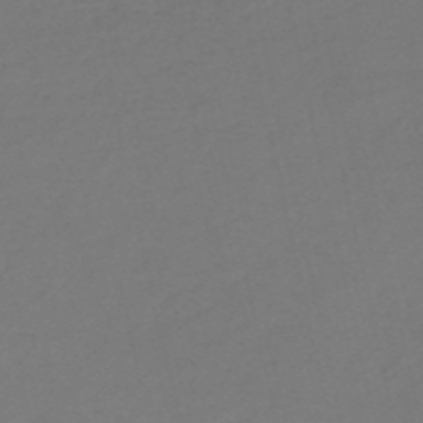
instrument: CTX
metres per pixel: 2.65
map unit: HNb
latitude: -53.4643
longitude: -50.3845
